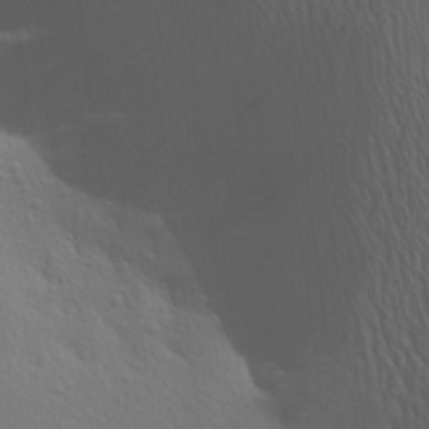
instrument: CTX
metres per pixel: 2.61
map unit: Aa
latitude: 17.2348
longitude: -144.8758
